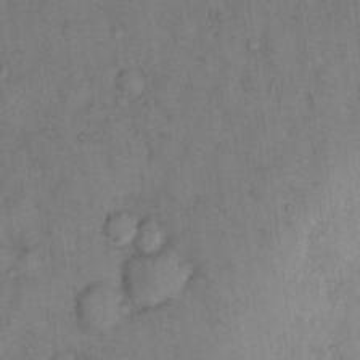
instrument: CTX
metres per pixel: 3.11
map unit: eHh
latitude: 12.4790
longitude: -62.7624
